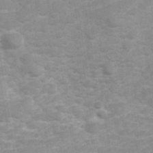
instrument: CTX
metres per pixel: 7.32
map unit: Hve
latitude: 32.2523
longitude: 151.7478
